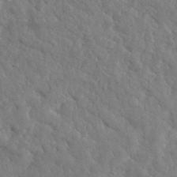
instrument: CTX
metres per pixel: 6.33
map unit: lHvf
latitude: 35.9150
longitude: -87.2348
